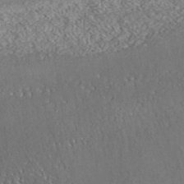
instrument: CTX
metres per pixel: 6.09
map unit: ANa
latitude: 37.2726
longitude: 18.3684
